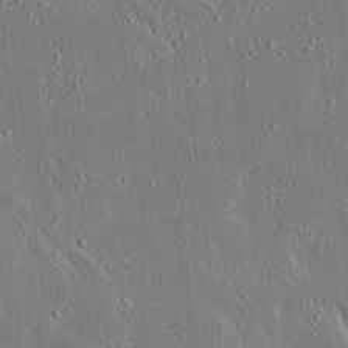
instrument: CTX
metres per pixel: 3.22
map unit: Ave
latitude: 17.2537
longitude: -139.8772
